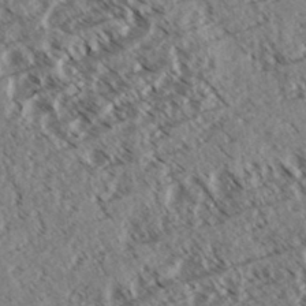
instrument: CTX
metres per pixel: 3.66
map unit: eHh
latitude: 35.3103
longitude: -139.5371
